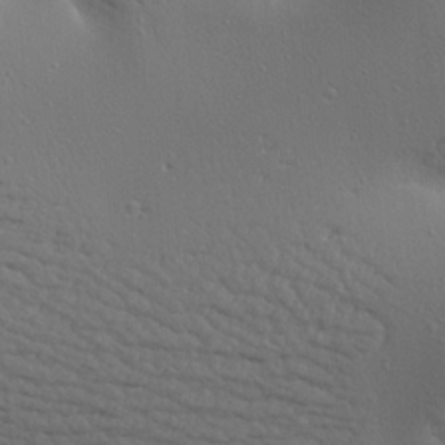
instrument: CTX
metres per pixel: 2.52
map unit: Aa
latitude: 21.5749
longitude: -142.2901
